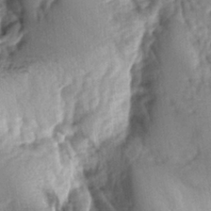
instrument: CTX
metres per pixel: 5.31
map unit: lAa
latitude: -5.8989
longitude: -126.4979
